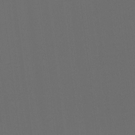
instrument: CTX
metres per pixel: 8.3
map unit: Hto
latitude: -7.8044
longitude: -50.8947
